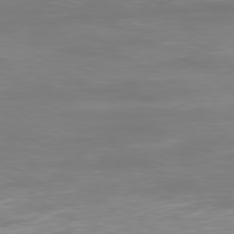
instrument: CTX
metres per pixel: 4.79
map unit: Ap
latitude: -78.9919
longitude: -60.8191
